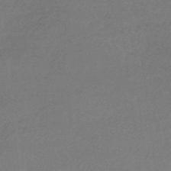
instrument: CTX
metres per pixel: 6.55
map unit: lHb
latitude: -41.8422
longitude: 66.2739
